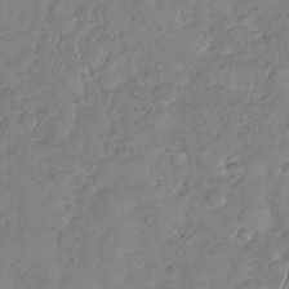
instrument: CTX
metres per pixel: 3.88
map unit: Nhu
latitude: -31.3698
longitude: -61.1970
